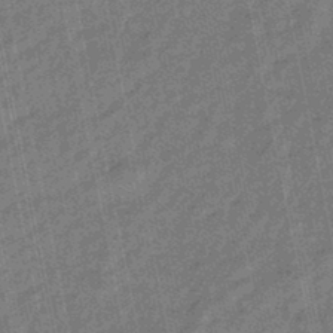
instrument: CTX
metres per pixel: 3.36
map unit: eHb
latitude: -43.8989
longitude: 87.3699
